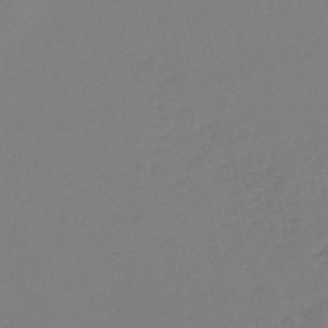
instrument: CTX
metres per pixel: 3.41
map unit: lHb
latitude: -47.5588
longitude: 64.8975
